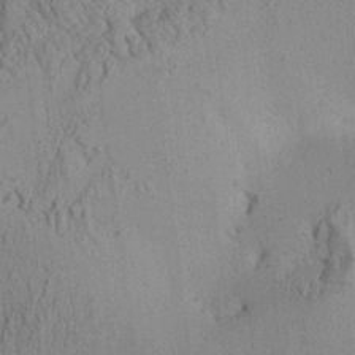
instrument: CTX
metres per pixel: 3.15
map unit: Aa
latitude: 25.2348
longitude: -134.6679
